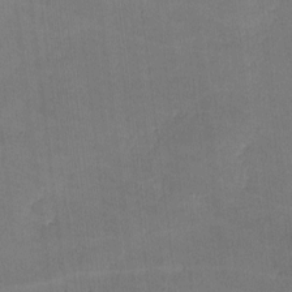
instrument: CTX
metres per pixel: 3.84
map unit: lHvf
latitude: -10.7652
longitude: -101.4238
